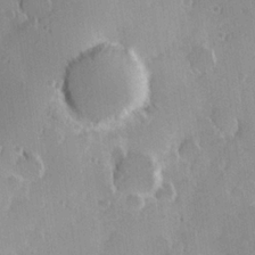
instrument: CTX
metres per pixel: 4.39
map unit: Hve
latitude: 23.6694
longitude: 146.7463
